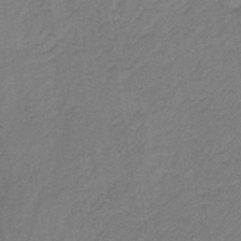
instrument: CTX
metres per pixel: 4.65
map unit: HNb
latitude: -34.0472
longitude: 62.5196
